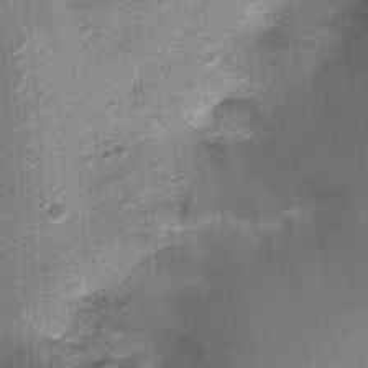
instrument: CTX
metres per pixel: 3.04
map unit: Nhu
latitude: 0.2900
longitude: -16.7246
